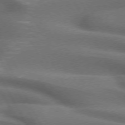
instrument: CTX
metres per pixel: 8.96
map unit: lApd
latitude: 72.6113
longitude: -50.5545
